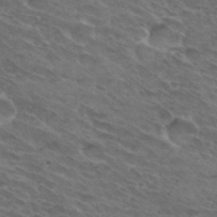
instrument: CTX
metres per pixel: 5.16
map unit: Hto
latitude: 32.0822
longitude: -44.0822
